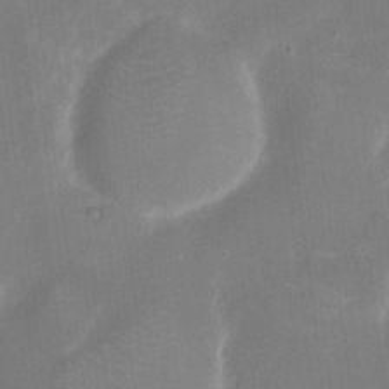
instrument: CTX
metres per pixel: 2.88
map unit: eHh
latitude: 5.9339
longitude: -69.5749
